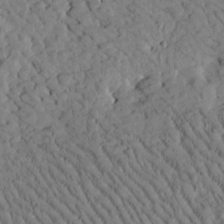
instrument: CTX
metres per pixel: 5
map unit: Htu
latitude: -2.4817
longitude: 174.4251
